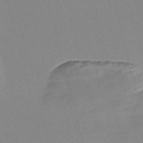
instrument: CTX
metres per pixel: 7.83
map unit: Nve
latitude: -57.6911
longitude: 57.9745
